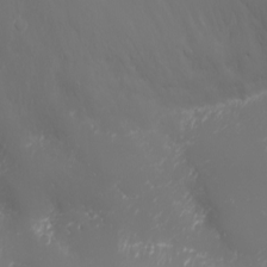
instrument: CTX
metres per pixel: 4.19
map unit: Nhu
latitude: -5.9367
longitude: -79.2915
